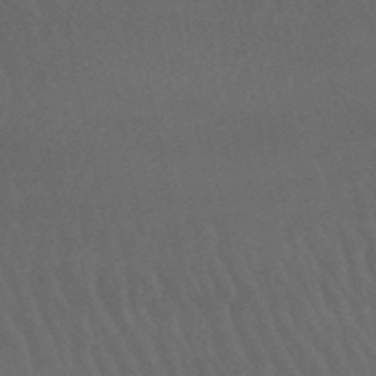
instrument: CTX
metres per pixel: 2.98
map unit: lHb
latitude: -49.8612
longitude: 75.9556
